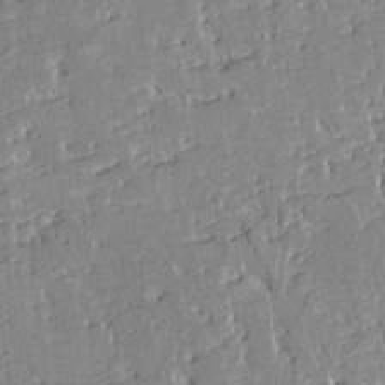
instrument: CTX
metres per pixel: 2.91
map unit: HNhu
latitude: 4.4601
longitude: 3.5588
